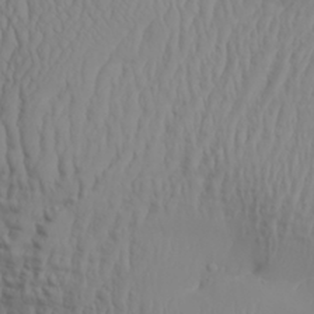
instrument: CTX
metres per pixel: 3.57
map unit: Aa
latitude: 30.6113
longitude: -133.4049
